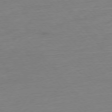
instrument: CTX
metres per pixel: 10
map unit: Hpe
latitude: -76.6141
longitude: -14.9703
